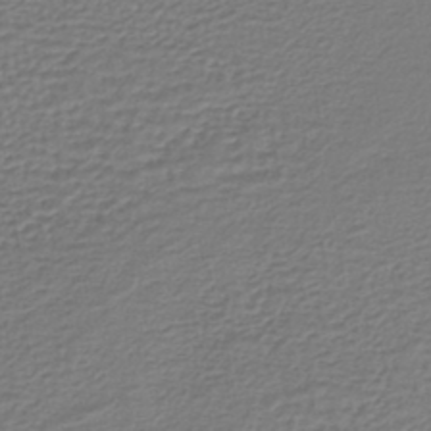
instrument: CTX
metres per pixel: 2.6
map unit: lHb
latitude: -43.1053
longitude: 71.2754
